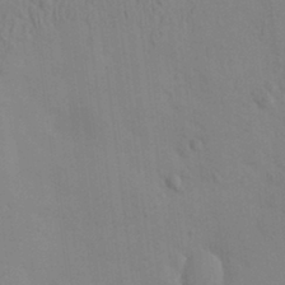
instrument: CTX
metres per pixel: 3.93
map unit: HNhu
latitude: 6.8569
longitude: 13.2754
